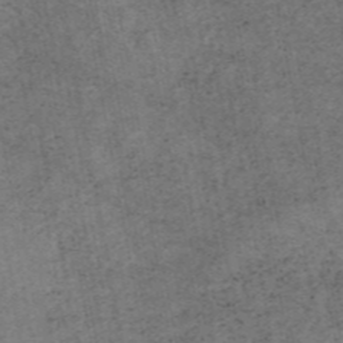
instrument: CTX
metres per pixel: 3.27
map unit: eAb
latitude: 45.1592
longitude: 122.4440
